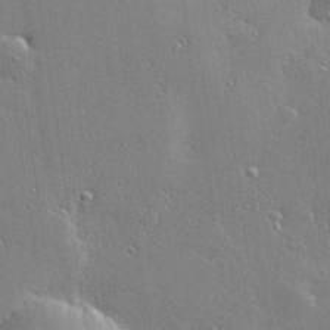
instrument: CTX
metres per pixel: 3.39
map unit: Hve
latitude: 28.6868
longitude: -92.2144
